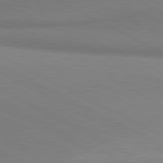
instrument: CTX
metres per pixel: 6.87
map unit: lApd
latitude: 81.0269
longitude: 163.1053
